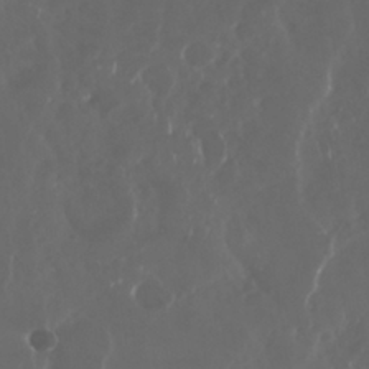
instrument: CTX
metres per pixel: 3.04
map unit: Nhu
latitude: 29.1403
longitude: -59.4993
